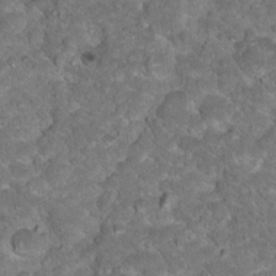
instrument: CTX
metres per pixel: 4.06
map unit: Hto
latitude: 18.5923
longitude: -35.9528
